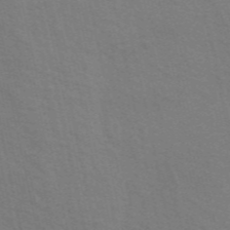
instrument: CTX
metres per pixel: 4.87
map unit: ANa
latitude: 49.1781
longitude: -75.3482
